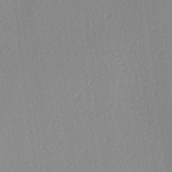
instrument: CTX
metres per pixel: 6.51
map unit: Ave
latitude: 3.8772
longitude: -113.1214
